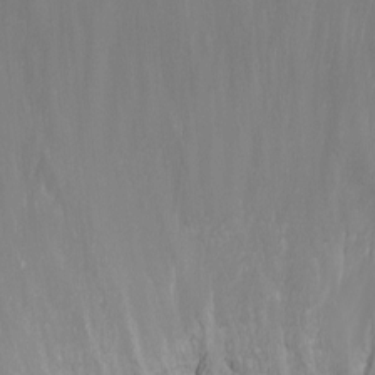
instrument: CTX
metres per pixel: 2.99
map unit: eHh
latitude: -5.6722
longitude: -87.3859
